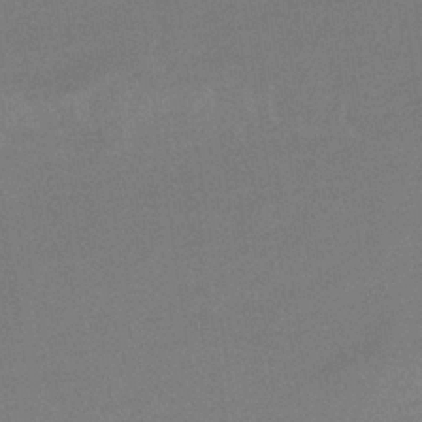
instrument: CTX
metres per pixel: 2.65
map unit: lHb
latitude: -34.0283
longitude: 68.0850
